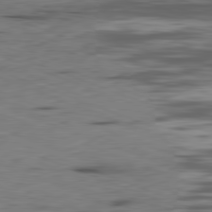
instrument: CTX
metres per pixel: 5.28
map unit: Ap
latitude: -82.0472
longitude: -69.6505
